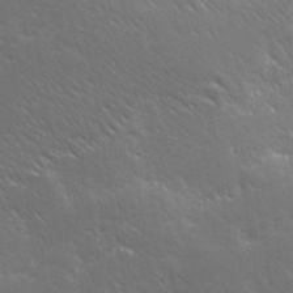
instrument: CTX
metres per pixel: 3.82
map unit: Ave
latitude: 19.7071
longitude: -137.7639
